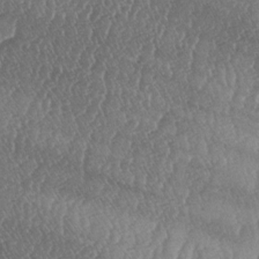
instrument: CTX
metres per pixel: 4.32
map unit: lAa
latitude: -6.0472
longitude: -129.6316
